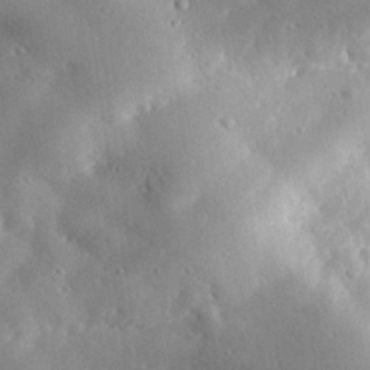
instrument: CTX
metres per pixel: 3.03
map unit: lHvf
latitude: 32.1011
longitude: -84.8380
